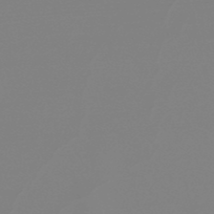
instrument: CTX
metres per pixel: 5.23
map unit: lHb
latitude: -49.3132
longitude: 68.3495
